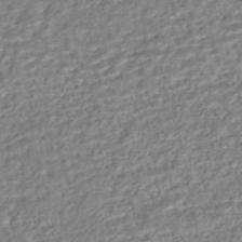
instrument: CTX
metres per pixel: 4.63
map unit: HNhu
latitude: -44.0472
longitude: 101.7288
